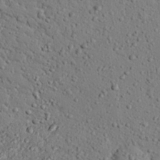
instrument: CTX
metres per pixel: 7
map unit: eHh
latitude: 25.5182
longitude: -77.8772
